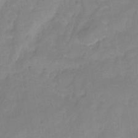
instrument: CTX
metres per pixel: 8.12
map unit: HNhu
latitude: -27.1431
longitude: 73.5399
